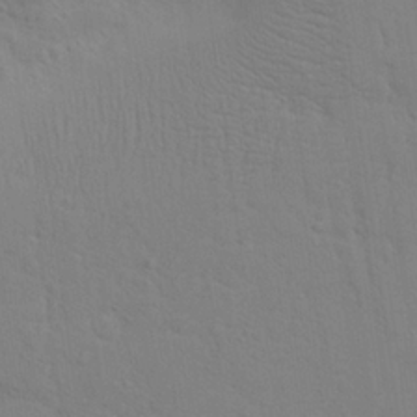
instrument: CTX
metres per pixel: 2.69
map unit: Aa
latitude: 25.6693
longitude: -130.1578
